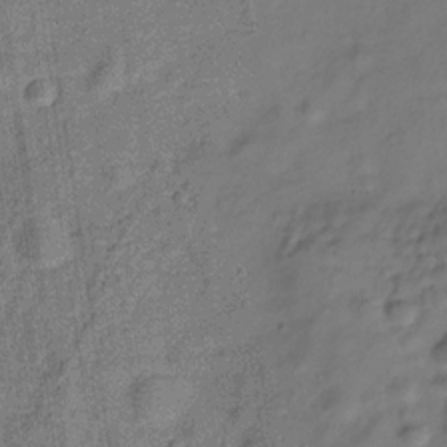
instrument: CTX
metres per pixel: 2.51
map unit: Hve
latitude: -29.1431
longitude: 94.1227
